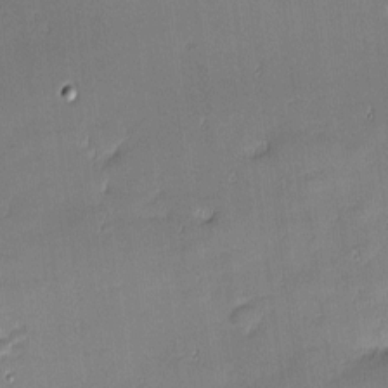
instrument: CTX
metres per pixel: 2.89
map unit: eHh
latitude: -2.8219
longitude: -81.6505
